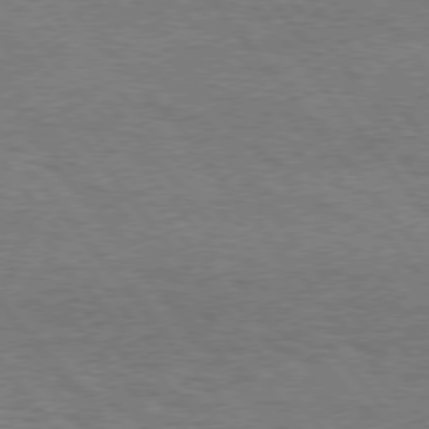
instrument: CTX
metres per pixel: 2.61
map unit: Hpe
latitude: 75.2915
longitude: -151.4048
